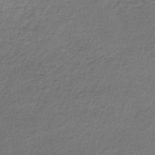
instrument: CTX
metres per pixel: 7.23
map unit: lHb
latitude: -35.1998
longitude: 62.3873
